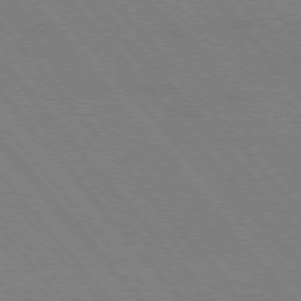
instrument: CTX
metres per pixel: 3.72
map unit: Hpe
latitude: -76.3684
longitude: -13.5182
